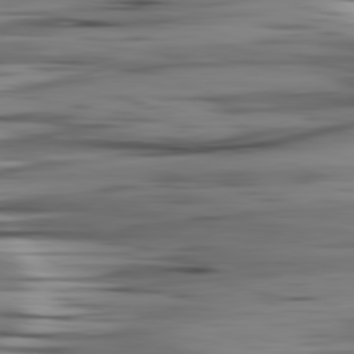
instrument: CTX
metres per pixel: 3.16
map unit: lApd
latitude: 80.8947
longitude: -123.8961
